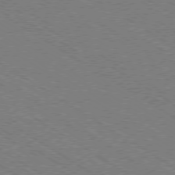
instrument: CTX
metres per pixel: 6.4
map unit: Ap
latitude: -79.3320
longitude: -79.2348
